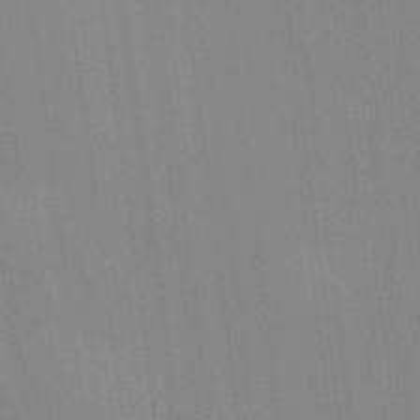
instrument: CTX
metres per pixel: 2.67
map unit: HNhu
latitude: 7.4804
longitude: 13.9367
